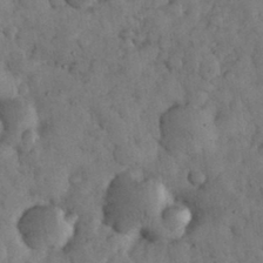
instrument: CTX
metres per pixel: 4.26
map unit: eHh
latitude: 32.4979
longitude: -69.3482
